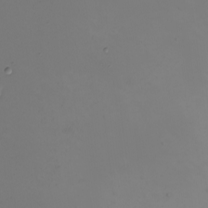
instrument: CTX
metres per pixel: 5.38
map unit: eHh
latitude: -5.3509
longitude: -87.2348
